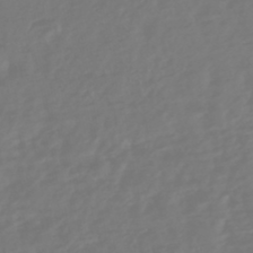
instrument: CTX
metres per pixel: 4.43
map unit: HNhu
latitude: -46.2739
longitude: 104.0094
